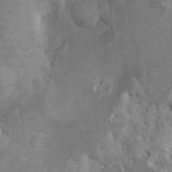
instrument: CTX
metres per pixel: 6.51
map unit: Htu
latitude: -7.3509
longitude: -66.8380
